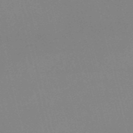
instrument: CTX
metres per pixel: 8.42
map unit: Nve
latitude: -57.7855
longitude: 63.1431
